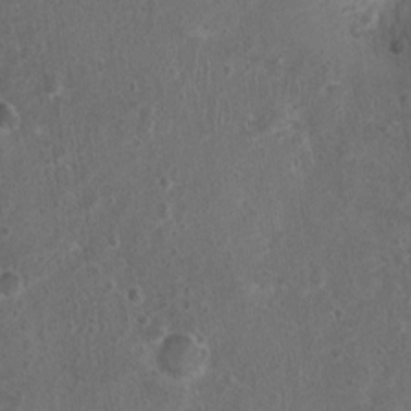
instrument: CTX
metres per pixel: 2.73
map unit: Nhu
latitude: 0.8380
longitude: -15.4994
